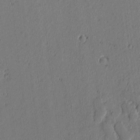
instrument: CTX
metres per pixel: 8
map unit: lAvf
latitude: -1.9367
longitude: -106.8380
